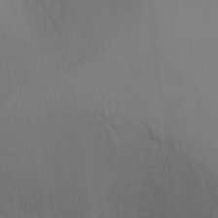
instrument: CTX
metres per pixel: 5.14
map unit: Ht
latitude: -5.2376
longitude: -25.2348
